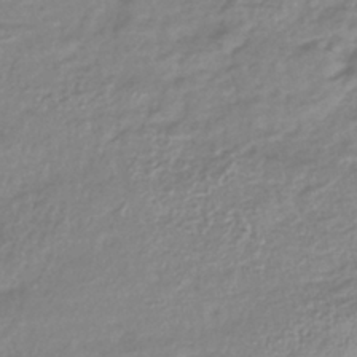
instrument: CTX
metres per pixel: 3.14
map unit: lHb
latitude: -40.3495
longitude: 71.4266
